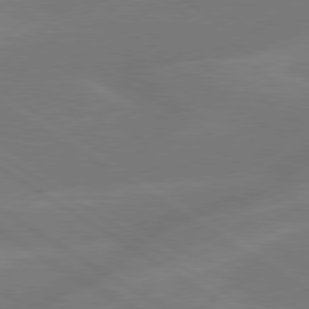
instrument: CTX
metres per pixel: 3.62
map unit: lApd
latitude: 79.4049
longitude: -143.5749
